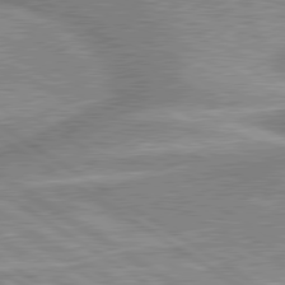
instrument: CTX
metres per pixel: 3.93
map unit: lApd
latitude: 80.1200
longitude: -176.6301
